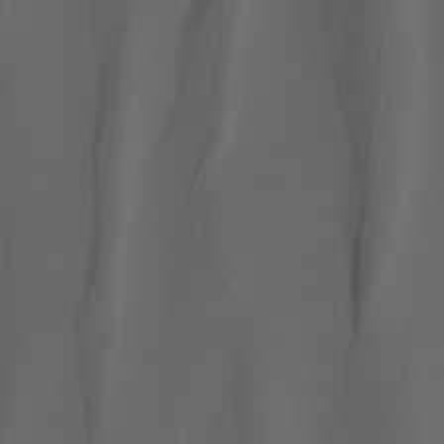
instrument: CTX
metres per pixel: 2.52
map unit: Nhu
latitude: -5.4832
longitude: -95.5182
